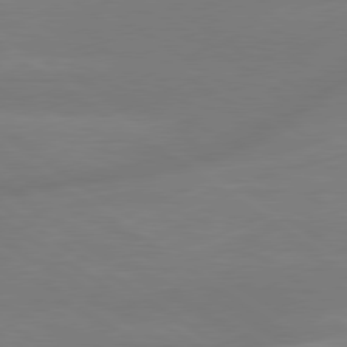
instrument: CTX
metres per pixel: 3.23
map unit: lApd
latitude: 79.3860
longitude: -149.7639
